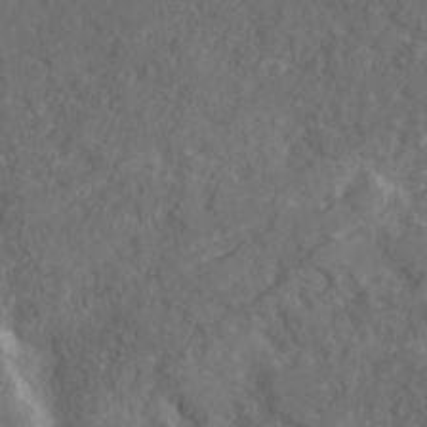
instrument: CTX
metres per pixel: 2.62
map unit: Ave
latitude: 20.0822
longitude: -130.3468
